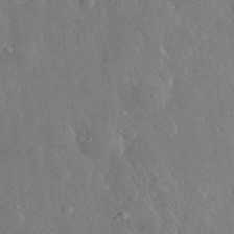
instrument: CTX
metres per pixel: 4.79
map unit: lHvf
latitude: 32.7624
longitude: -85.9339
